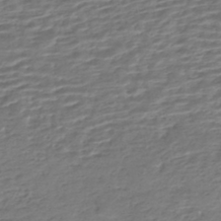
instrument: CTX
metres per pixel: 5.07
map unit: HNhu
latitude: -43.4454
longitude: 104.8786
